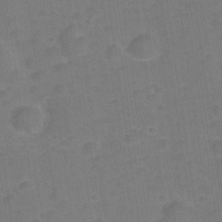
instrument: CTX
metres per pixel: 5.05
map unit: Hve
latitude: -28.3684
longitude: 93.4643
